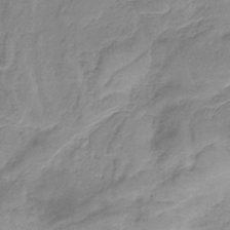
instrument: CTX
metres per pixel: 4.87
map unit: HNb
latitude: -33.3132
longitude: 60.6707
